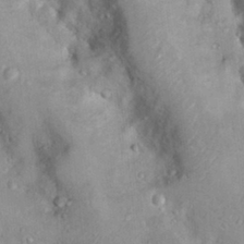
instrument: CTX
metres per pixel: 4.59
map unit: Nhu
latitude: 16.1389
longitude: -30.4034
